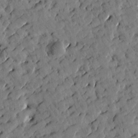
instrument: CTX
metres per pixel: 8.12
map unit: Htu
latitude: 1.4993
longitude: 178.5384
